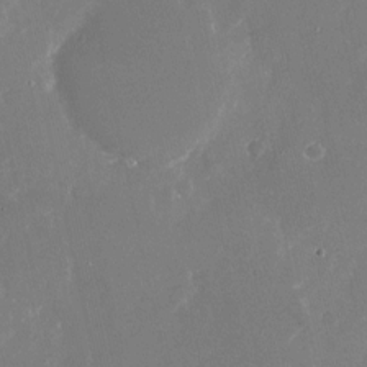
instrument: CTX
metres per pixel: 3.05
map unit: Nhu
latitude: -23.4266
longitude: -72.4979
